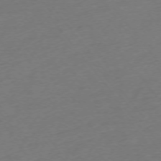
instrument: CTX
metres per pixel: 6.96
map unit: Ap
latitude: -74.7275
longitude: -71.9150
